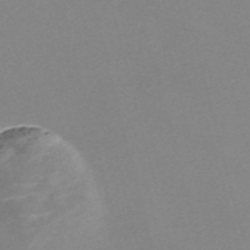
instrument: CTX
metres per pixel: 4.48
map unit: Nve
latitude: -57.7288
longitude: 59.2186
